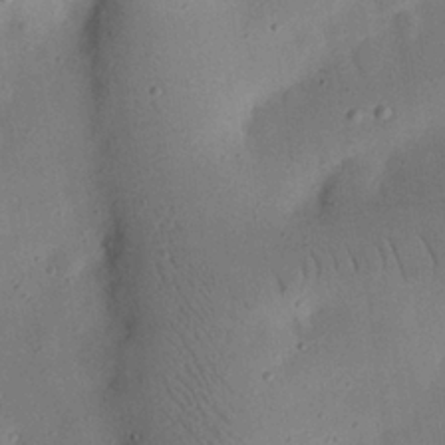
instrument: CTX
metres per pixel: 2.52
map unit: eHh
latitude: 25.0080
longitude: -69.2537
